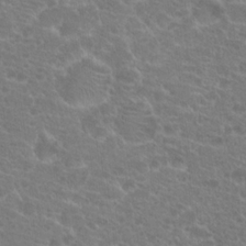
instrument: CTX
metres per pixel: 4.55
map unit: Hto
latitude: 19.7449
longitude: -40.1955
